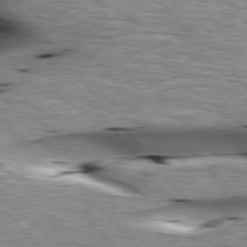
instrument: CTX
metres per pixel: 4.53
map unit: lApd
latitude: 76.3278
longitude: -61.1403
